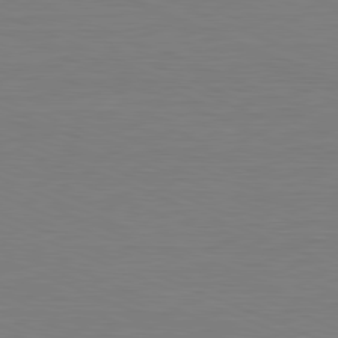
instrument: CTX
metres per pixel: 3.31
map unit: Hpe
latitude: -81.6722
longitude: 8.3873
